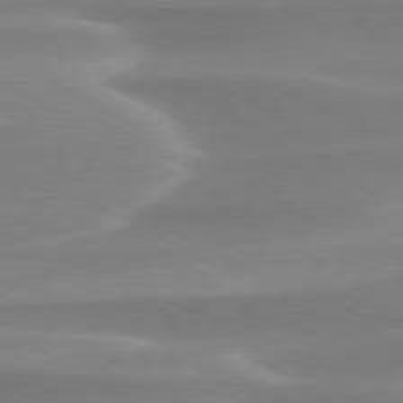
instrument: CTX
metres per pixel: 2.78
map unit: lApd
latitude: 79.7072
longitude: -114.5923
